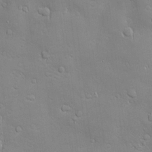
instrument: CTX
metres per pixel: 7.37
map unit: Hve
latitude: -10.4818
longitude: 173.9367
